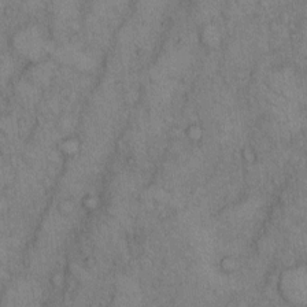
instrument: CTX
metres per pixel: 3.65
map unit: Hto
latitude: 9.1214
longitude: -59.3860
